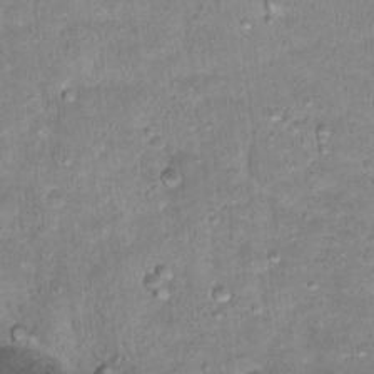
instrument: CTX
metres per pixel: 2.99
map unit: Hto
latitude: 17.6505
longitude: -35.4237
